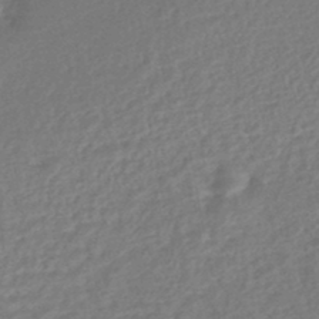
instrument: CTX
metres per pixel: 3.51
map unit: HNhu
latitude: -45.3321
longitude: 102.0472
